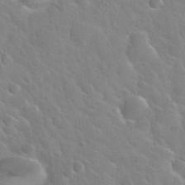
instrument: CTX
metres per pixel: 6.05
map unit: Nhu
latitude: 31.9528
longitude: -54.1389
